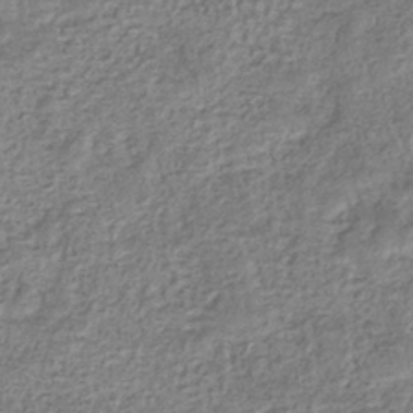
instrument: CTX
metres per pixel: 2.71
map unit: eHb
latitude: -36.9730
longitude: 80.3873
